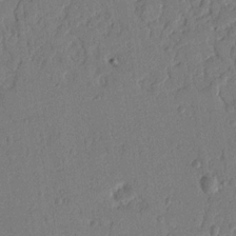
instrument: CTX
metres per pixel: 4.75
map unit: Nhu
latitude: 17.5749
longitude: -78.7435
